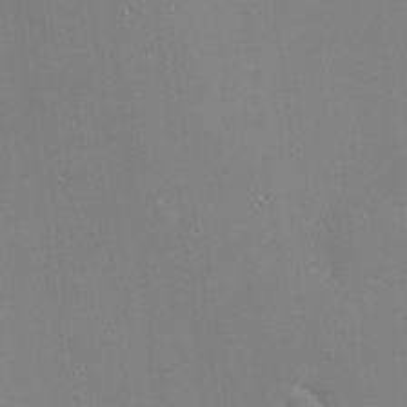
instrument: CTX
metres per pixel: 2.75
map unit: eHh
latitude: -2.6518
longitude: -80.7057
